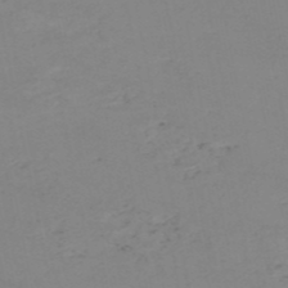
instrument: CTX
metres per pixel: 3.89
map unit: HNb
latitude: -52.2550
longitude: -51.8394
